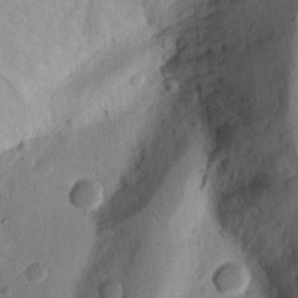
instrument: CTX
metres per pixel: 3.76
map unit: Ht
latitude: 11.7072
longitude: -75.0270
